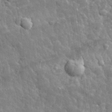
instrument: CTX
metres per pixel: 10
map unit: eHh
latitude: 32.0633
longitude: -79.2915
